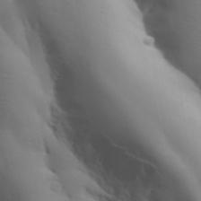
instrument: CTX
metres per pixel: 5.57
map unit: Aa
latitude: 32.8380
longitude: -143.7639
